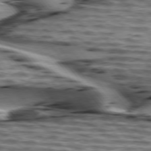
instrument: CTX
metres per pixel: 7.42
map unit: lApd
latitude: 75.5371
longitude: -72.2145
